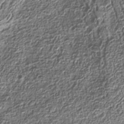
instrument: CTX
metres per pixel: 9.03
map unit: Nhe
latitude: -36.6707
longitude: -178.3279
